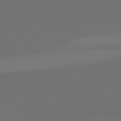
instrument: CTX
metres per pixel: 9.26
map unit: lApd
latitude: 82.0255
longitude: 155.2187
